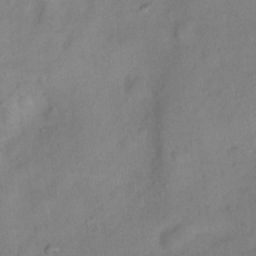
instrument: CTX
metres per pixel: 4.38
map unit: Ht
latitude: 11.4616
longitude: -40.1199
